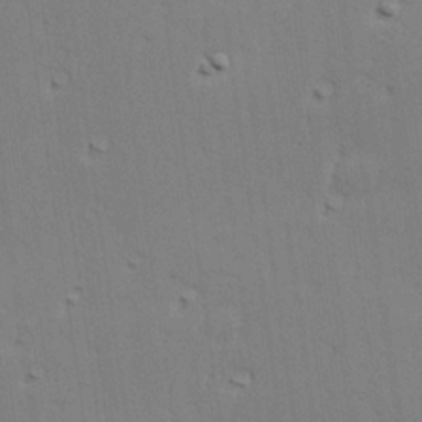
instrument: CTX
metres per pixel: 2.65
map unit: Hve
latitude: 25.4615
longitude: -93.8961
